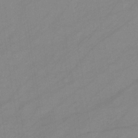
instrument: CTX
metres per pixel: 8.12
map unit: eHb
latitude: -34.1417
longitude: 72.7274
